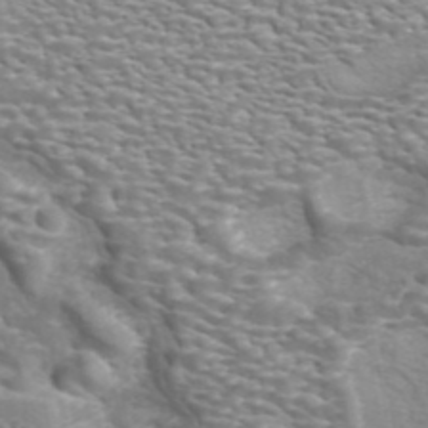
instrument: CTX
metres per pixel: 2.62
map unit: ANa
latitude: 44.8191
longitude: 30.5573
